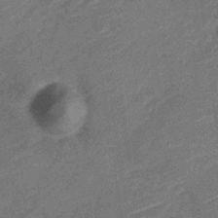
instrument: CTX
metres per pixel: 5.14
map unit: Nve
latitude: -19.5777
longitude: 108.5007
